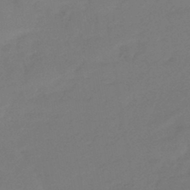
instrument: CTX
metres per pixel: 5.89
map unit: eHb
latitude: -41.4832
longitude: 84.3873
